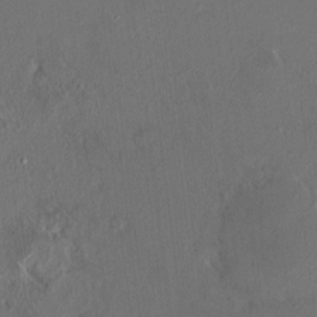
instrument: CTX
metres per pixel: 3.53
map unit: HNhu
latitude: 6.1956
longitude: 7.0864
